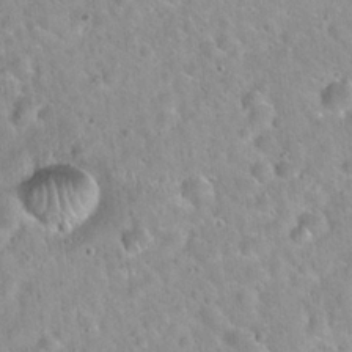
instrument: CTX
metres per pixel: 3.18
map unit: Hto
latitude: 21.7261
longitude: -53.0270
